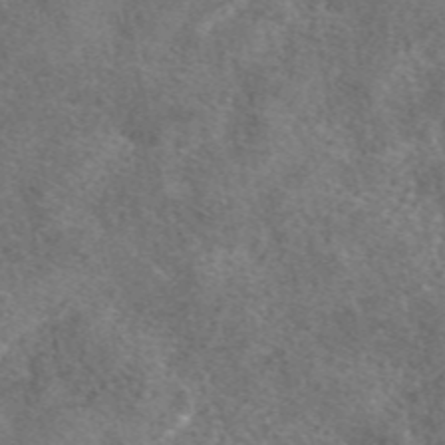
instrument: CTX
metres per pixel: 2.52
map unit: eAb
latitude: 47.7072
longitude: 107.5210
